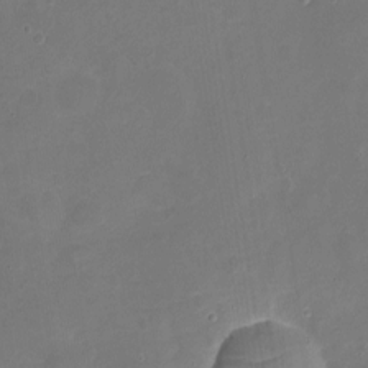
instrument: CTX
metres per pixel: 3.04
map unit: Nhu
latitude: -18.2550
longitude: -56.4034
